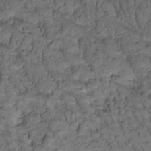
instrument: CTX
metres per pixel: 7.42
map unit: Htu
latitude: -3.0486
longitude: 173.3132
